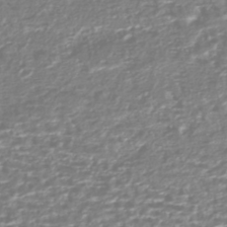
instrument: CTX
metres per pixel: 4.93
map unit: HNhu
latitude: -44.2740
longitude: 106.5196
